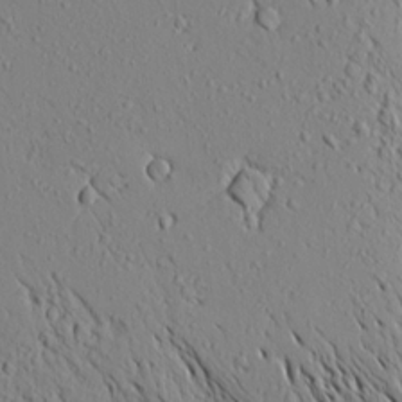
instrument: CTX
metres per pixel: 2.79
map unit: Aa
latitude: 17.4426
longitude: -147.8017
